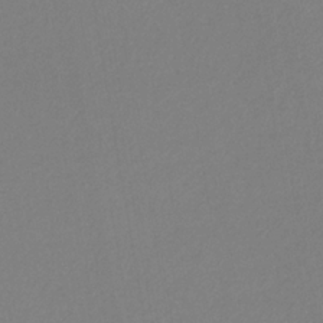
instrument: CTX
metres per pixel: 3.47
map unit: eHb
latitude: -31.1431
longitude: 66.7085
